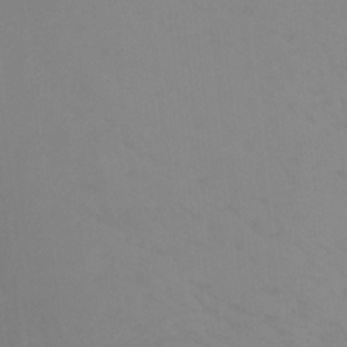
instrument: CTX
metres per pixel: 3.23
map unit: Htu
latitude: -15.6155
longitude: -46.8380
